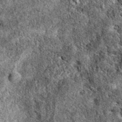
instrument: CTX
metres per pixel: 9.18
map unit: eAb
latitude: 38.9703
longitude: 111.1242
